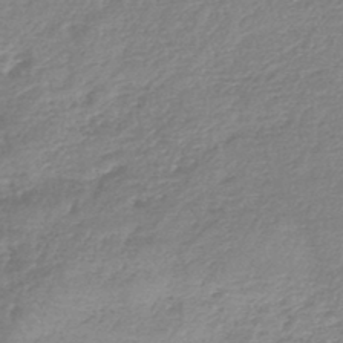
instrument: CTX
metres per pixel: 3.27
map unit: lHb
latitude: -44.7274
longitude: 71.7856
